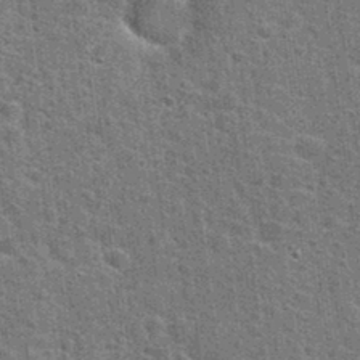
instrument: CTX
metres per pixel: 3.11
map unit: Hto
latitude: 24.2333
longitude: -47.6316
